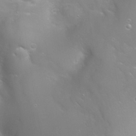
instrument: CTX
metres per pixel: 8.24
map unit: Nhu
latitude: 24.0633
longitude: -61.5749
